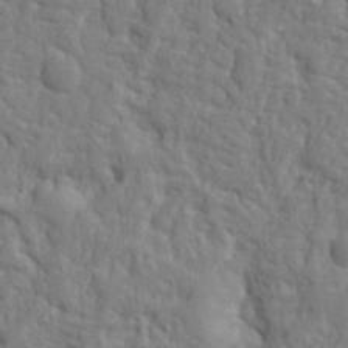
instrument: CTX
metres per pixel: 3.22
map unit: Ht
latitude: 8.7813
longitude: -77.1403
